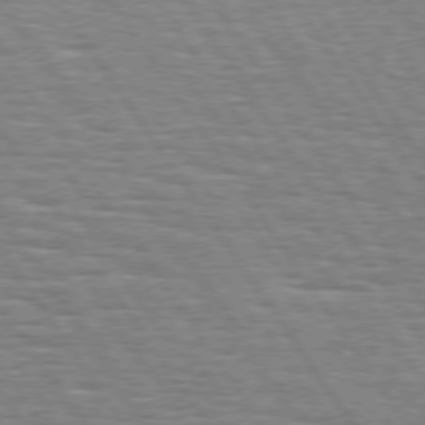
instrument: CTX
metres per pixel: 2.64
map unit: Hpe
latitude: 74.4034
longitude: -138.4034
